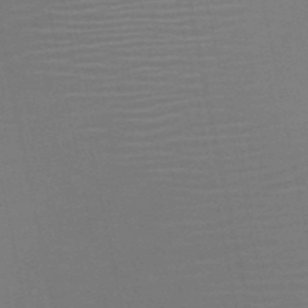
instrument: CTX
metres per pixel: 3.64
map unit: HNb
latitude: -51.9178
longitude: -47.6883
